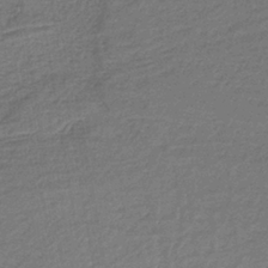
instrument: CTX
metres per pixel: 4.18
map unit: HNb
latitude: -35.4643
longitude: 59.6343
